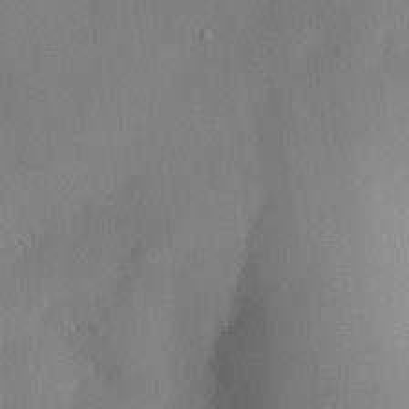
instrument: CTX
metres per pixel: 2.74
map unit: eHh
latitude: 29.7827
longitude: -73.3104
